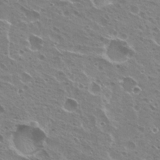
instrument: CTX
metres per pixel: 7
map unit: Hto
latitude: 23.7638
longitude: -30.7247
